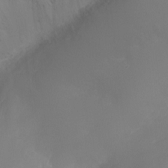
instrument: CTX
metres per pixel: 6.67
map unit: Ht
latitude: -6.2739
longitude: -27.0648
